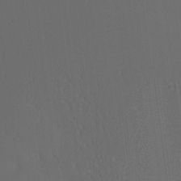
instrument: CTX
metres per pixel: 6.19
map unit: Ave
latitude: 13.5749
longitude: -106.8191
